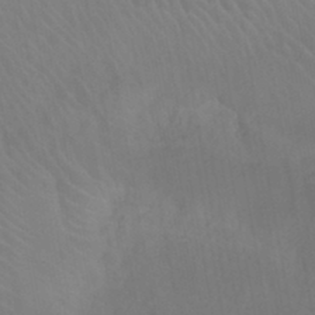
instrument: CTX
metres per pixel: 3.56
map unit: eHb
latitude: -43.5021
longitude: 87.7856
